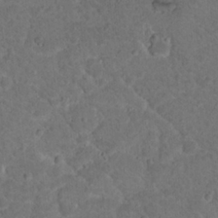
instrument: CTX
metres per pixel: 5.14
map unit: Hto
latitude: 18.5545
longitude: -34.1200
